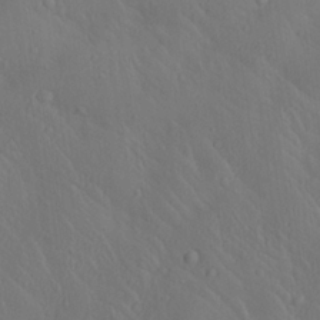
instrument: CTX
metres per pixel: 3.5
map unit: Aa
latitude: 23.1781
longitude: -137.1781
